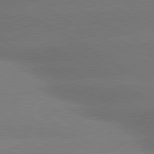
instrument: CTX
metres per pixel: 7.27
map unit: lApd
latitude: 80.2711
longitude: -150.5734
